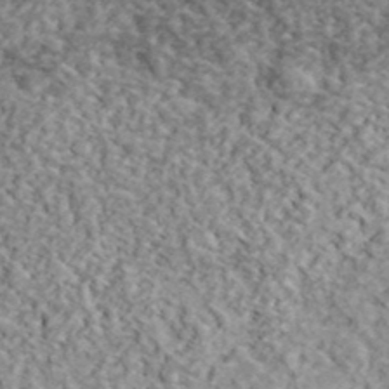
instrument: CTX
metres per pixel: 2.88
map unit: lHvf
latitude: 38.3467
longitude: -87.8772
